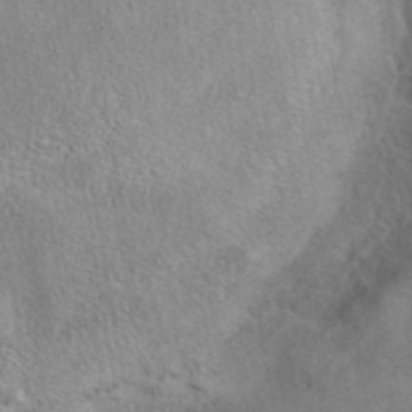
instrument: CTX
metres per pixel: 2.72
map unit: eAb
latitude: 41.9906
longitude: 107.6911
